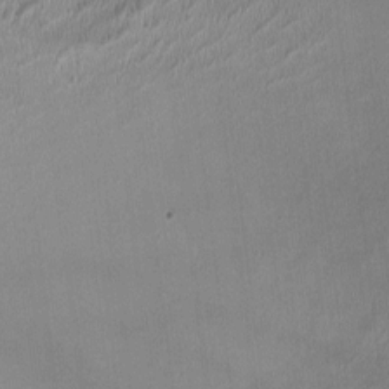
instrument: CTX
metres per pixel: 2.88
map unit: HNhu
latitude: -2.8030
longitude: -7.4426
